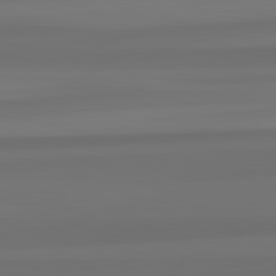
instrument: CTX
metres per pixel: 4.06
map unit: lApd
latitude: 82.3845
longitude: -173.6504
